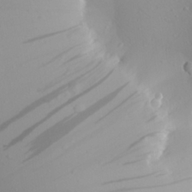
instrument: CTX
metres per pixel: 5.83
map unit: Aa
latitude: 24.7057
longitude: -144.5734
